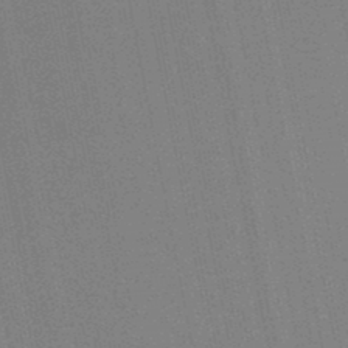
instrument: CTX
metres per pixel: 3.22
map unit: lHb
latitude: -47.0486
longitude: 77.9556
